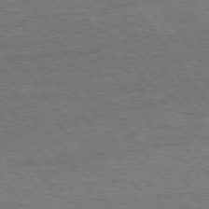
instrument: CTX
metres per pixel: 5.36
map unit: Hpe
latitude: 75.1214
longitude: -136.2523
